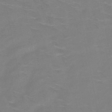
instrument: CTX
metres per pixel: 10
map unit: HNb
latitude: -49.0676
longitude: -47.4049
